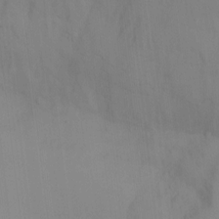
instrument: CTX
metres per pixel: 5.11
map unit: Nhu
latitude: -15.1998
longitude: -56.6679
